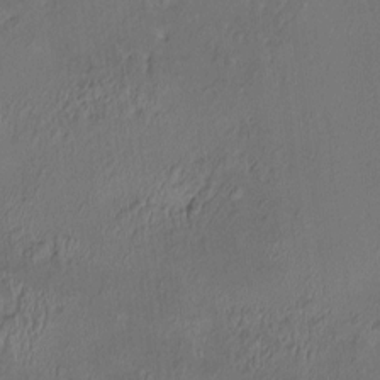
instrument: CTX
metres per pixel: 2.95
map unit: HNhu
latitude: 5.6883
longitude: 12.4629
